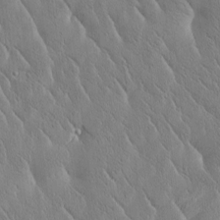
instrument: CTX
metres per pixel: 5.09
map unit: Htu
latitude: -1.4266
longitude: 175.1242
